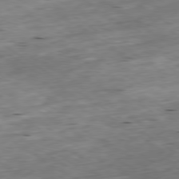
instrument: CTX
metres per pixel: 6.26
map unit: Ap
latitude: -79.7666
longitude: -91.0458
